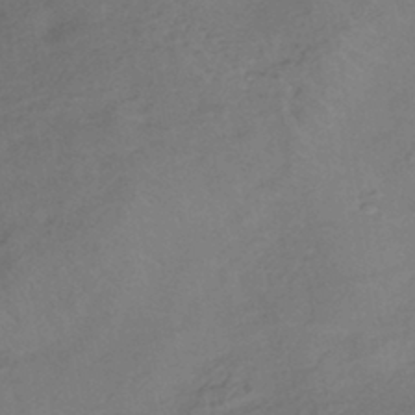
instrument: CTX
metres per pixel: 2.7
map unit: lHb
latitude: -40.6329
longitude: 72.8975
